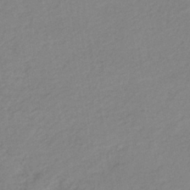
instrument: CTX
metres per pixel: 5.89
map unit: lHb
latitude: -36.7085
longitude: 68.4629
